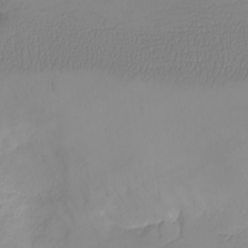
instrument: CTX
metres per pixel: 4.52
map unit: eHh
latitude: -6.2928
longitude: -80.0255
